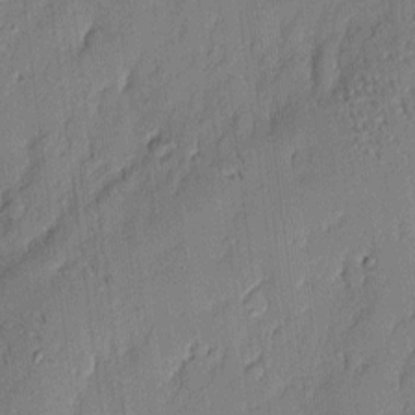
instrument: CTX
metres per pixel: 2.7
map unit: eHh
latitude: 4.2522
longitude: -76.6868
